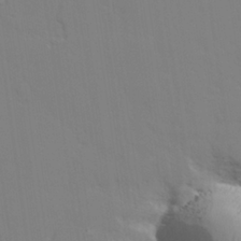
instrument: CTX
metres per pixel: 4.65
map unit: lAvf
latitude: 28.3656
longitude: -109.6127
